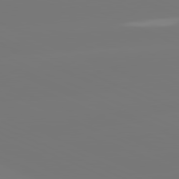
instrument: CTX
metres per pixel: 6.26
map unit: lApd
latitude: 81.5182
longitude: -149.8394
